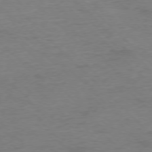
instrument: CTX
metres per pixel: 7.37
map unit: Ap
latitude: -77.4265
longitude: -88.9703
